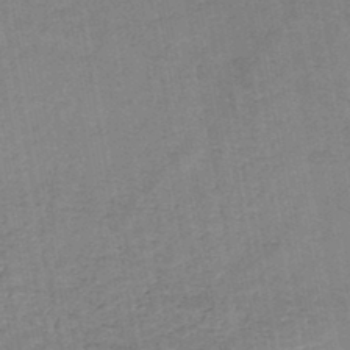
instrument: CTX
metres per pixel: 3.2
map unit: HNb
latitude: -45.5588
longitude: -37.5182
